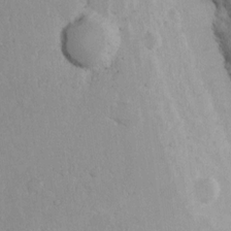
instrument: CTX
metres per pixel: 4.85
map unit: eHh
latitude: 15.8206
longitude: -71.8394
